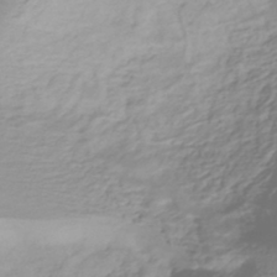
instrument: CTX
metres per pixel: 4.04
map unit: HNhu
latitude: -44.8786
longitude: 99.1053
